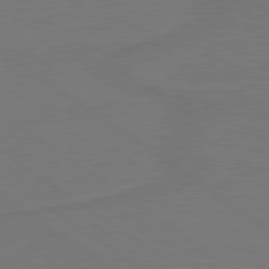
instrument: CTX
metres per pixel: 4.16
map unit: lApd
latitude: 79.9528
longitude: 163.8611
